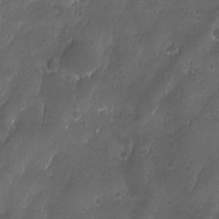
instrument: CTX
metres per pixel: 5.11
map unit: Ave
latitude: -10.8597
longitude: -121.4238
